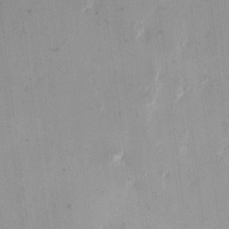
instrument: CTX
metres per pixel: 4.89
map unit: eHh
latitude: 11.4616
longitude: -68.3656
